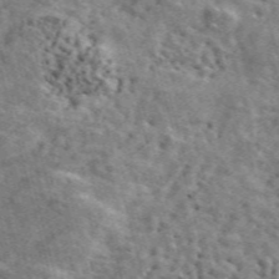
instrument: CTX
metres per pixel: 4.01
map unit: ANa
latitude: 49.6316
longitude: -81.2726
